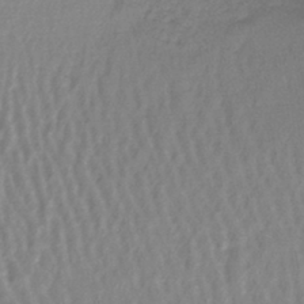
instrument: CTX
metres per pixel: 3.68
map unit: lHb
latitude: -44.3117
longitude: 73.5399
